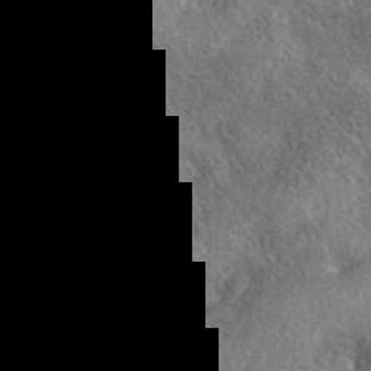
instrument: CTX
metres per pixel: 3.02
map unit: eAb
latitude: 37.1214
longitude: 112.4062
